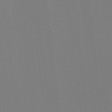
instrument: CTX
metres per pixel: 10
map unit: HNhu
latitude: -1.9179
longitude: -6.5735
